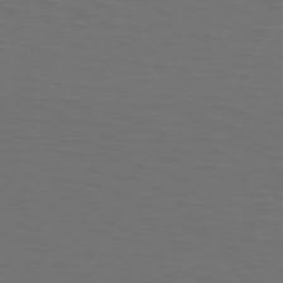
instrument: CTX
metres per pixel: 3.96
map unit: Hpe
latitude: 75.1781
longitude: -125.0269
